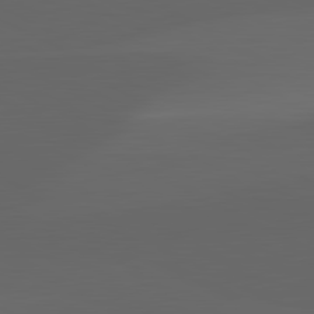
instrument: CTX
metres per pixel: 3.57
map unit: lApd
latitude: 82.0822
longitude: 130.0094
